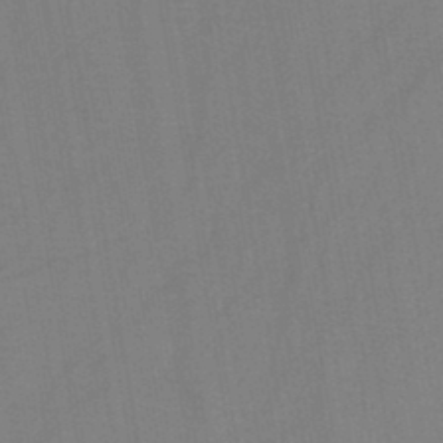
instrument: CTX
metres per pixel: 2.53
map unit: HNb
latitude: -45.8233
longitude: -39.7072
